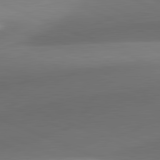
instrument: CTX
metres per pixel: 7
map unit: lApd
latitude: 81.8016
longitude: 132.9731
